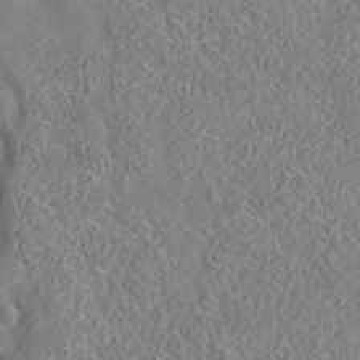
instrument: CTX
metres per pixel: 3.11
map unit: eAb
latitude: 35.3292
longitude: 108.0850
